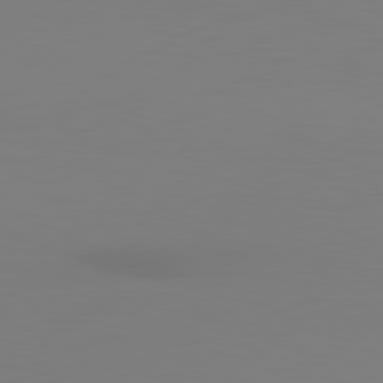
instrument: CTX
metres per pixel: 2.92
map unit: Hpe
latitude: 78.3279
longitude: -129.2348
